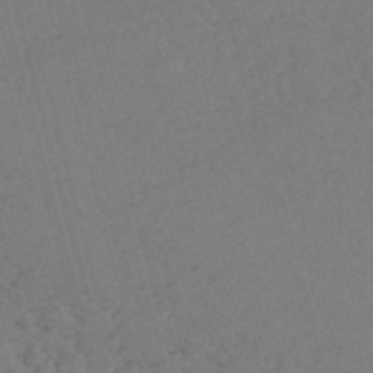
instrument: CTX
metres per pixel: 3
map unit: eHh
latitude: -54.9542
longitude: -89.2537
